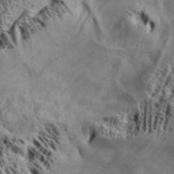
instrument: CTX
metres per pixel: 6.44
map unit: Aa
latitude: 32.2711
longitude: -136.1578
